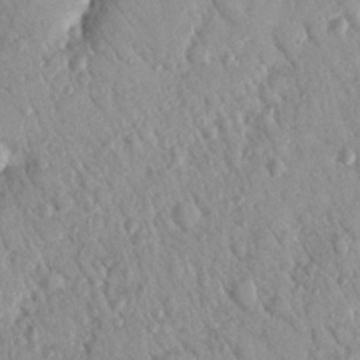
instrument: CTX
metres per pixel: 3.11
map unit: Nhu
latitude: 18.8947
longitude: -77.8394
